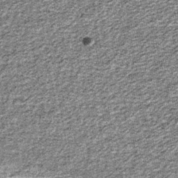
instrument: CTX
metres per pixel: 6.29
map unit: lHb
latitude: -39.9367
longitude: 64.8408
